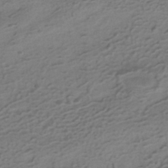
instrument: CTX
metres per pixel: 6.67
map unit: HNhu
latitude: -40.7274
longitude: 95.7099
